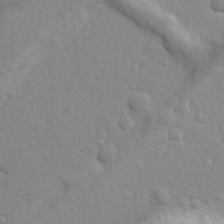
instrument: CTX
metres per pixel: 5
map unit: Ave
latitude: 18.6490
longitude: -133.4426
